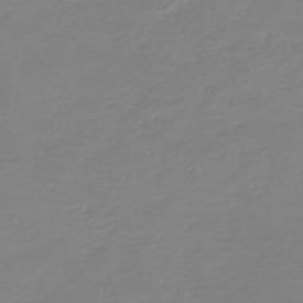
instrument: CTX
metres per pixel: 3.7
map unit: HNb
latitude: -45.2754
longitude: 54.2362
